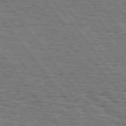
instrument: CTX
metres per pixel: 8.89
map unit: Hpe
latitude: 75.2915
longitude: -153.1592
